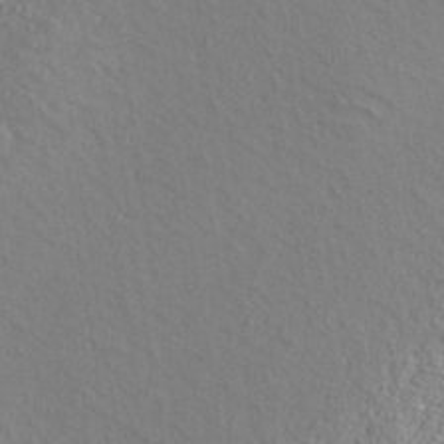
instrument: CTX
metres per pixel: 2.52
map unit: ANa
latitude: 38.8380
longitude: 22.7652
